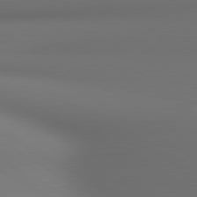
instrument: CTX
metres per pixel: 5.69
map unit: lApd
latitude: 80.7435
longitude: 137.5021
